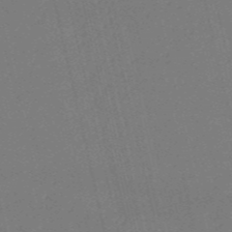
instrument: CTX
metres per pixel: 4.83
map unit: HNb
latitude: -54.7652
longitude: -39.8205
